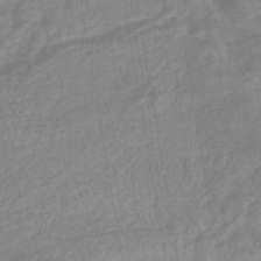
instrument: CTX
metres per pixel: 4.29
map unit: lHb
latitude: -43.2753
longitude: 80.6330
